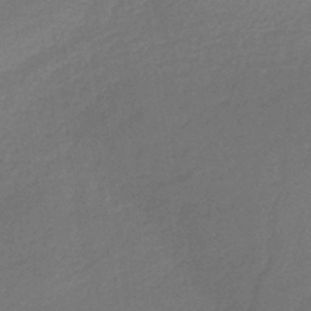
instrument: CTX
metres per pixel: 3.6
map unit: HNb
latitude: -36.5762
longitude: 57.9556
